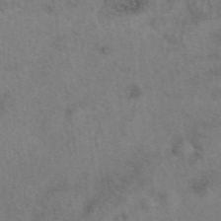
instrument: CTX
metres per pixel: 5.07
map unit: eAb
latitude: 41.5182
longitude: 109.6533
